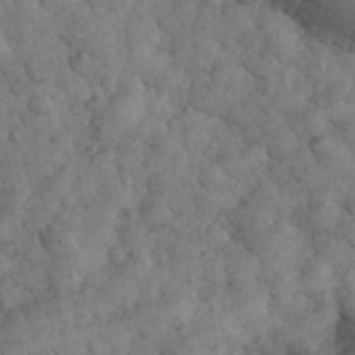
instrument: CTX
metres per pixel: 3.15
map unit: eHh
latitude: 33.3293
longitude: -68.5357
